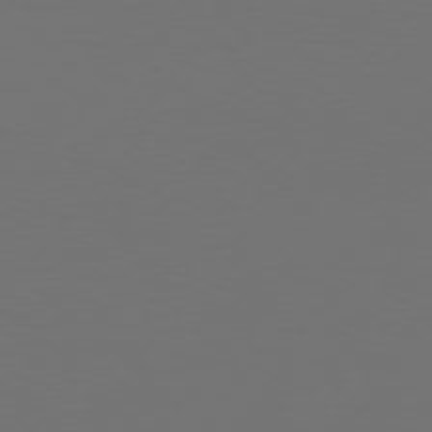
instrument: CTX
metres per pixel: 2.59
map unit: Hpe
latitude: 75.9339
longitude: -129.5560
